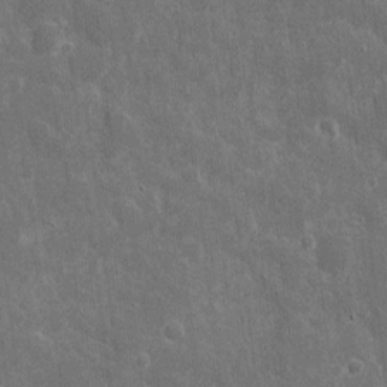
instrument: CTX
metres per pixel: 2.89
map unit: eHh
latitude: 7.8772
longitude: -69.9717
